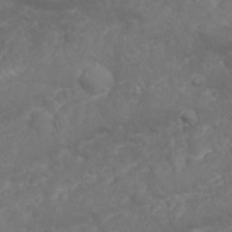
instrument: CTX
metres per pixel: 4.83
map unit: Nhu
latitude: 23.7261
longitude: -60.5168
